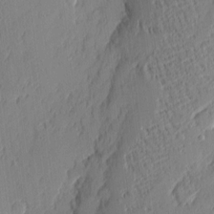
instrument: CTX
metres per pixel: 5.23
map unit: eHh
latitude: 4.4412
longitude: -76.2522
